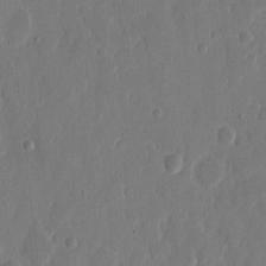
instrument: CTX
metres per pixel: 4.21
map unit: eHh
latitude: 10.3090
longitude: -68.0822
